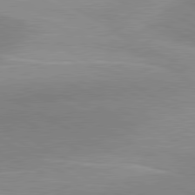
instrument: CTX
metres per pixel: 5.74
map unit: lApd
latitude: 80.7435
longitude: 125.5399
